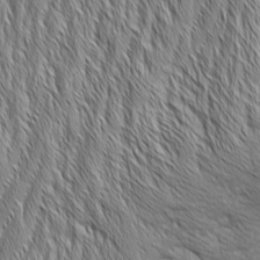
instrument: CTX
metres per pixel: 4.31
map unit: Aa
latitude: 7.4048
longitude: -129.9339
